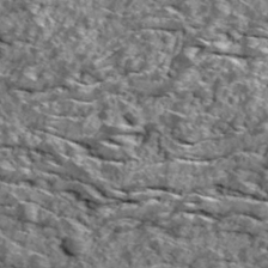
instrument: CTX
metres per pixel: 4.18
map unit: Ave
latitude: 18.5734
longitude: -134.6868
